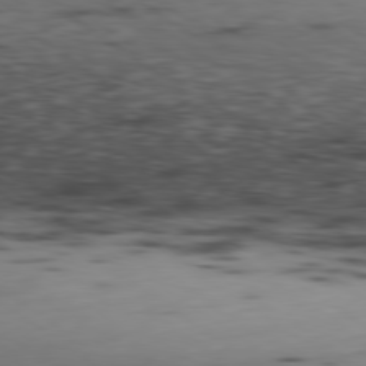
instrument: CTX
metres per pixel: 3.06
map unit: Ap
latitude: -79.7666
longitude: -62.9325
